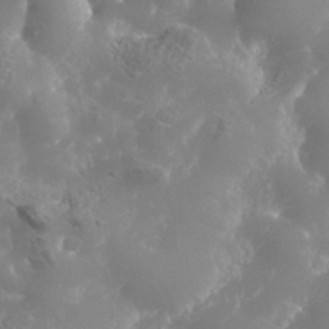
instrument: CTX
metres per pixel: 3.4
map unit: Nhe
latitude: -36.9919
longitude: -90.7057
